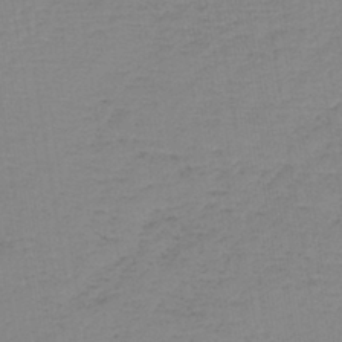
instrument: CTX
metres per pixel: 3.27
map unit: lHb
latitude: -40.9542
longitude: 64.2929
